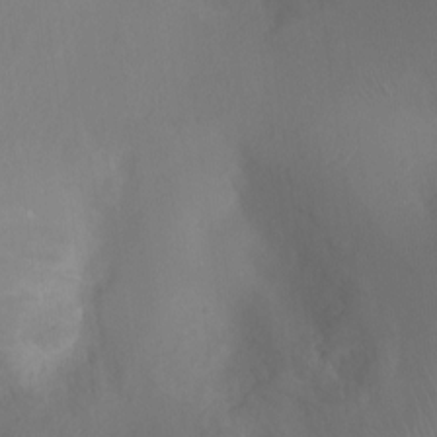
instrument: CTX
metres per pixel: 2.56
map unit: Ht
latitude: -7.8800
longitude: -19.9906
